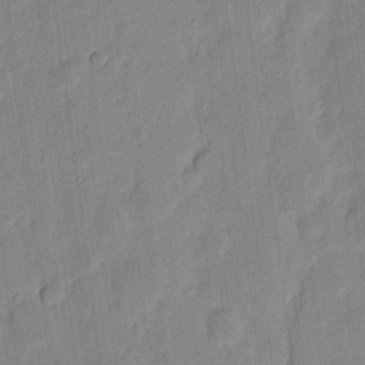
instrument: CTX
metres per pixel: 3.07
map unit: eHh
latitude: 6.4223
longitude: -70.9325
